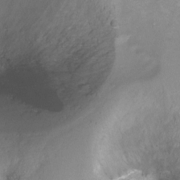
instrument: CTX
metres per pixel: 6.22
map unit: Nhu
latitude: -17.0676
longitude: -48.6302
